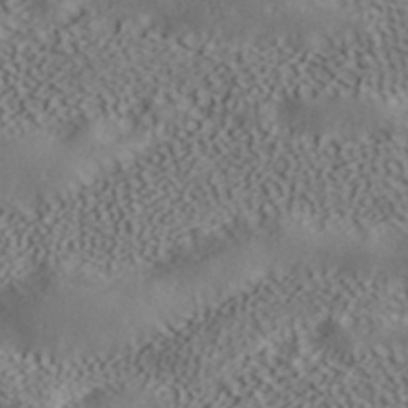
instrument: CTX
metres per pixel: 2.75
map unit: ANa
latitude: 41.5371
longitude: 55.3699
